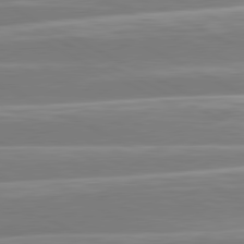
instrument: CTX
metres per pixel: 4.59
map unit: lApd
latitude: 80.8569
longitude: -129.7827
